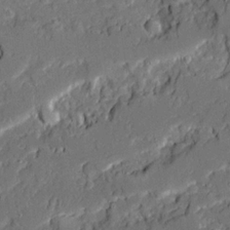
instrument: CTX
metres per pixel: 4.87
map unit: Ave
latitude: 19.8583
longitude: -128.2522
